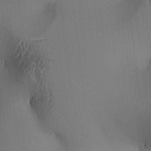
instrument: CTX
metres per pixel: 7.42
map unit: lAa
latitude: 5.1592
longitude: -112.6112
